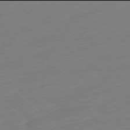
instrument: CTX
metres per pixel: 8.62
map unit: Ap
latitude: -78.0094
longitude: -78.0633
